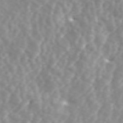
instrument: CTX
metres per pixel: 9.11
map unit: ANa
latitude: 44.2900
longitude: 21.9556
